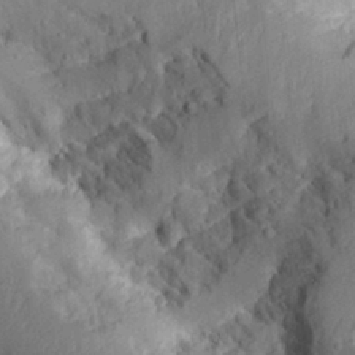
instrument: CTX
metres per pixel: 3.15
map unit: Aa
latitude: 28.7435
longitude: -132.7246
